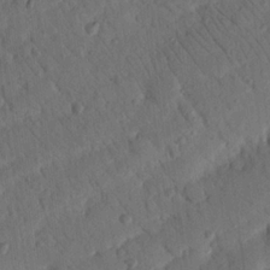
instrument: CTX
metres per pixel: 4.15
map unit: Nhu
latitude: 19.1214
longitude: -78.2523
